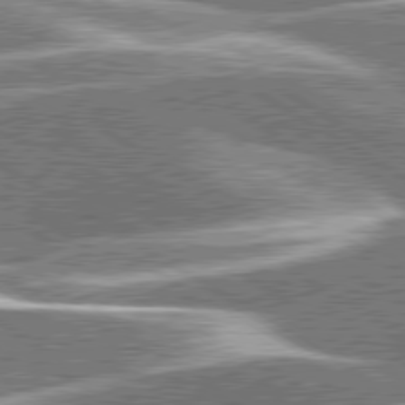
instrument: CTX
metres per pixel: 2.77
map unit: lApd
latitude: 79.8584
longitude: -96.2333
